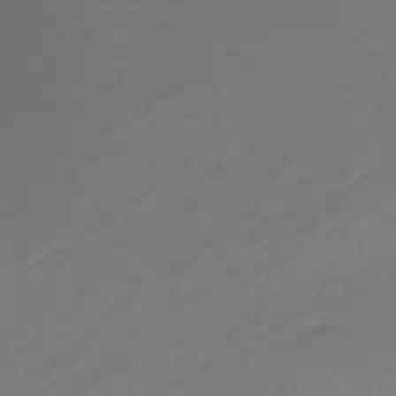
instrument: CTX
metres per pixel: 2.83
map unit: HNhu
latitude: -43.2942
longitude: 97.3888
